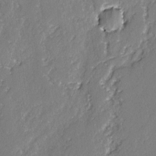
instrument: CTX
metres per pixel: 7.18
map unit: lAvf
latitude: -2.8596
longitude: -107.4426
